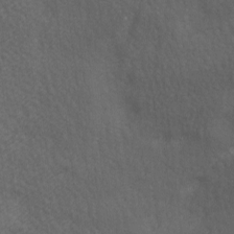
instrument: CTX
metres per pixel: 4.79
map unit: lAa
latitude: -6.2928
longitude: -121.6316
